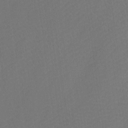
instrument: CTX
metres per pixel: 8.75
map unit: Htu
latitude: -10.6141
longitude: -73.2726
